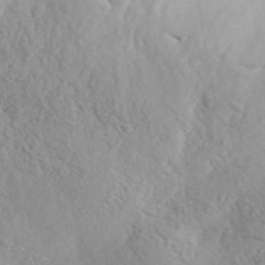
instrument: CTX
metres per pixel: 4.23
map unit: ANa
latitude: 41.8583
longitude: 52.6140
